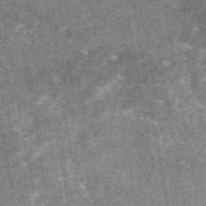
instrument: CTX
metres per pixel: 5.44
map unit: eAb
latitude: 47.2348
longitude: 121.7477
